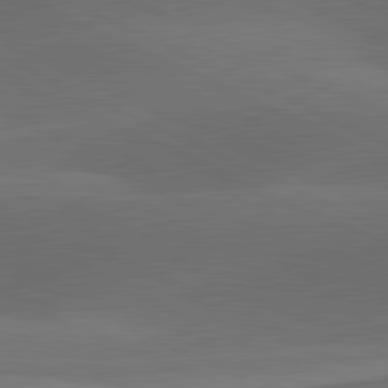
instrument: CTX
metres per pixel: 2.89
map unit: lApd
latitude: 81.6127
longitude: 126.7841
